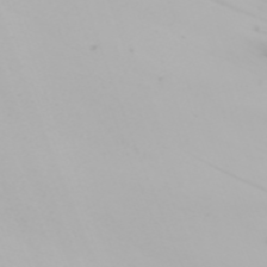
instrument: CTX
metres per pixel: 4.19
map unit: Nhu
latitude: -7.9178
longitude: -95.9906
